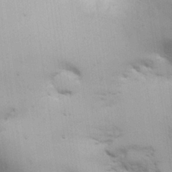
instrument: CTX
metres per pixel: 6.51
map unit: Nhu
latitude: 26.5735
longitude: -68.3467
